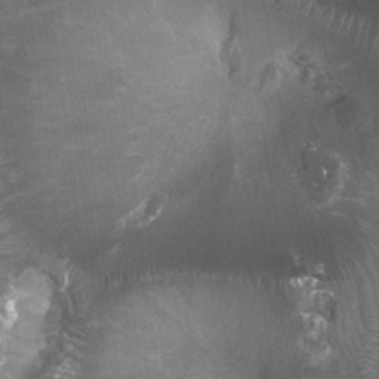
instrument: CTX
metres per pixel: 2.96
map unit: Ht
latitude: 3.3859
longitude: -19.8205
